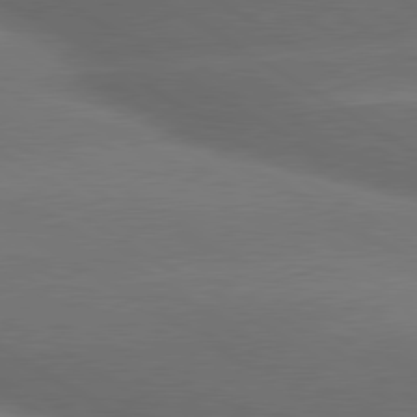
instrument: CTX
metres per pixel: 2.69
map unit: lApd
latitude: 79.9150
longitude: -154.8380
